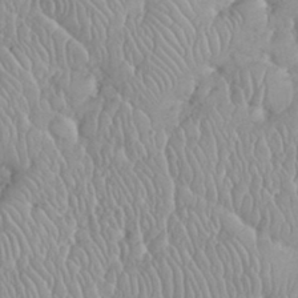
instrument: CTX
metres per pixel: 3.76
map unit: eHh
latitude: 35.0647
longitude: -63.0459
